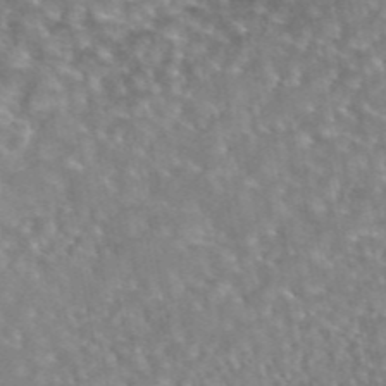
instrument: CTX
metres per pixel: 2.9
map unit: eAb
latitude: 44.9325
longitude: 107.9745
